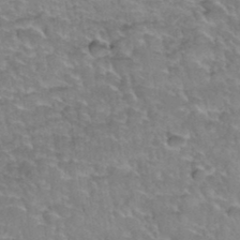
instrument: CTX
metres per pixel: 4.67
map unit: Hto
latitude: 35.8961
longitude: -45.3104
